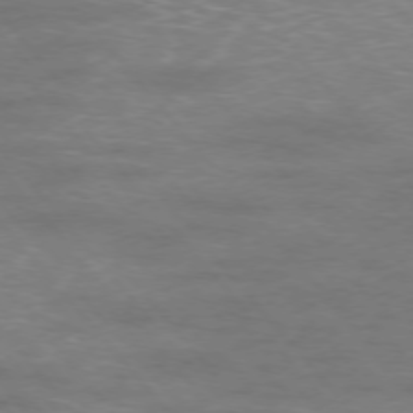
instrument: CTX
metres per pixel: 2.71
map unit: Ap
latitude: -76.4440
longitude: -62.0255
